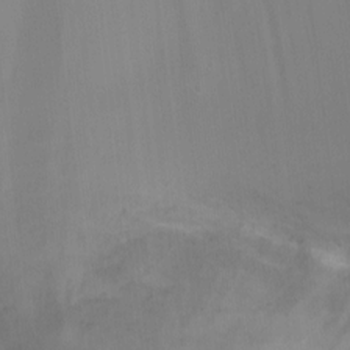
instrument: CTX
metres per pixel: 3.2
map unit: Ht
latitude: -3.0108
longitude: -28.2144
